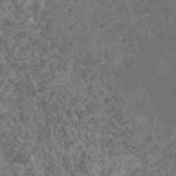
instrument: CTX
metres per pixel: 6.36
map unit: HNhu
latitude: -0.5574
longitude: 2.1038
